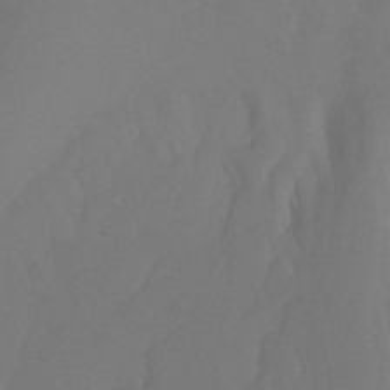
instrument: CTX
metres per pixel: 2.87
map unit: Ht
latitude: -5.0108
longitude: -61.8583
